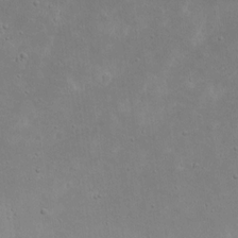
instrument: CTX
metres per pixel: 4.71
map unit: eHh
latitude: 18.2333
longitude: -72.4979
